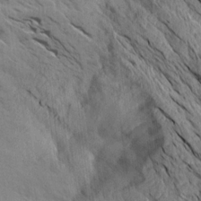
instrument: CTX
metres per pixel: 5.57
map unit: Aa
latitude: 14.6491
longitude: -147.0459
